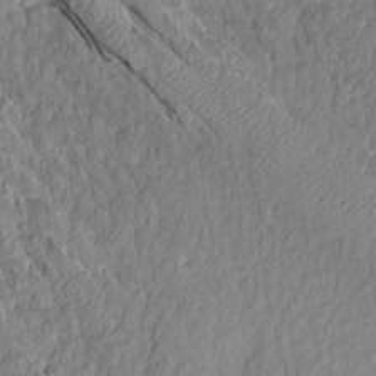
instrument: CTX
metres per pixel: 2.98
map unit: Aa
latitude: 15.5560
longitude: -146.3846
